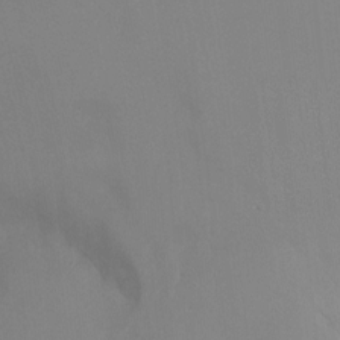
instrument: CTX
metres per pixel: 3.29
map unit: Ht
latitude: -0.8786
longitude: -32.4412
